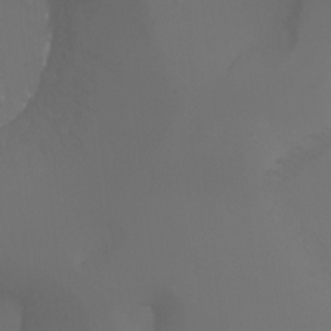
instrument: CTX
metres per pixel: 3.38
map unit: Aa
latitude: -7.3131
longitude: -72.6680
